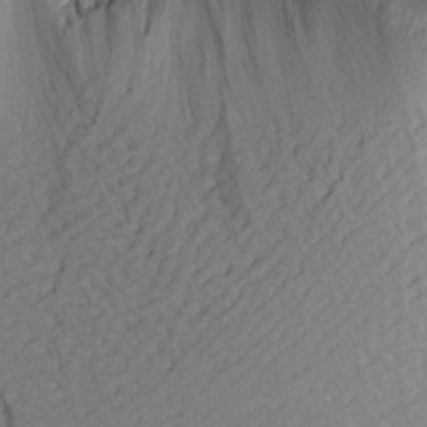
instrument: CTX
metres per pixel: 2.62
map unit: Aa
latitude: 22.4601
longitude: -146.2901
